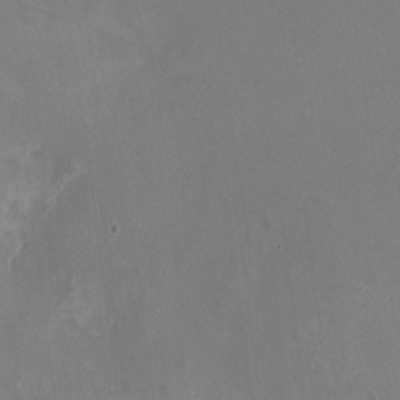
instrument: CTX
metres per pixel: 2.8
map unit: HNhu
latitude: -1.1620
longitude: -1.5938
